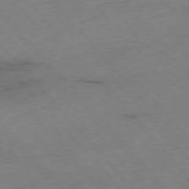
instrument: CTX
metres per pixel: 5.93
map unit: Hpe
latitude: -76.3495
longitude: -17.7261
